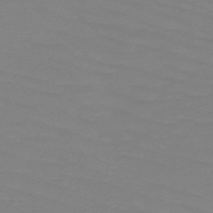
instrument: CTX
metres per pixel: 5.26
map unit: HNb
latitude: -49.1809
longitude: -50.8380
